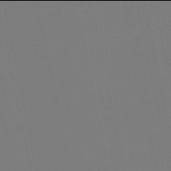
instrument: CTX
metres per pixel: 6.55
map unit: lHb
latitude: -50.0094
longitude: 80.9920
